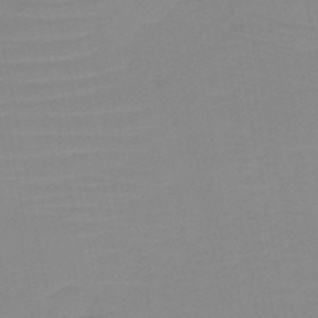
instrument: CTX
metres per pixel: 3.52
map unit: HNb
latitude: -45.9745
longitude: -44.0633
